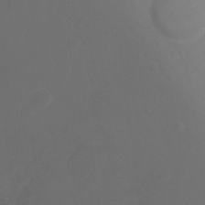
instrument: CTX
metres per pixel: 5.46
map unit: Ht
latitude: -2.9352
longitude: -26.0633
